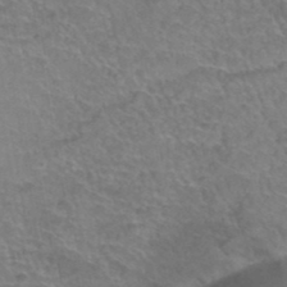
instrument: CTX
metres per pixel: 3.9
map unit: Hto
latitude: 37.4616
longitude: -42.3845
